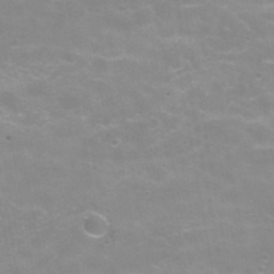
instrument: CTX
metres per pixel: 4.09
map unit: Hve
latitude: -30.1039
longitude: 95.3320
